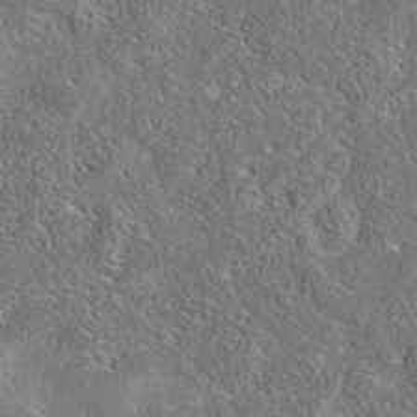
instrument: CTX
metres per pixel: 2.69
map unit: eAb
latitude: 37.0081
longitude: 113.3321
